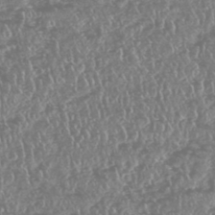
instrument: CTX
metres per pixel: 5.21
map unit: HNhu
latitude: -47.5588
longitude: 31.1998
